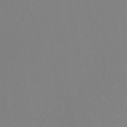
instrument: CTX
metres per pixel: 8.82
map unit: Ht
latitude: -9.1620
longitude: -35.0269
